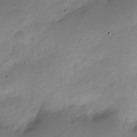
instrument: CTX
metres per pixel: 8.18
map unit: Nve
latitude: -23.1431
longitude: 105.7666
